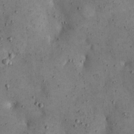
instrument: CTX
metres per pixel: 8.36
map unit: eHh
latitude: 20.2712
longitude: -61.1403
